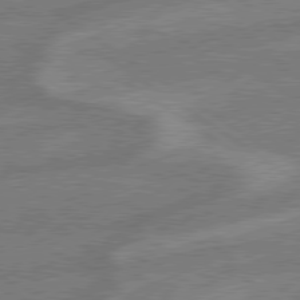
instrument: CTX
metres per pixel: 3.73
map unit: lApd
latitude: 79.1781
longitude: -165.2348
